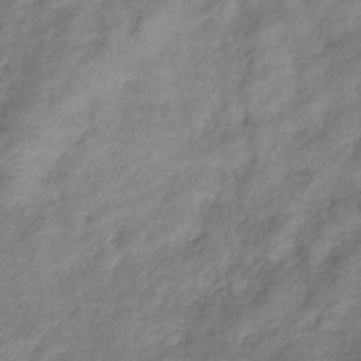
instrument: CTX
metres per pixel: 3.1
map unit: eHb
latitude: -38.9164
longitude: 78.3873
